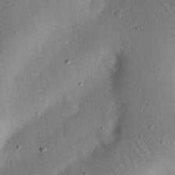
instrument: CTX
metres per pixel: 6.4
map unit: eHh
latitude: 24.7813
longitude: -69.0648
